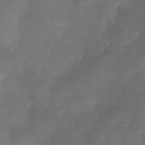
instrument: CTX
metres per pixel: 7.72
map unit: Nve
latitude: -27.4832
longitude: -148.1200
